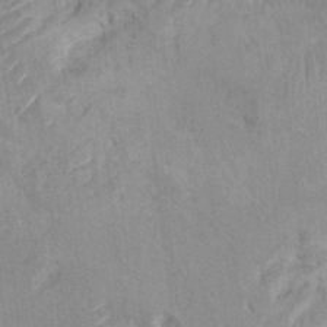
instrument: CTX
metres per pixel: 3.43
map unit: Hto
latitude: 7.5560
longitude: -34.5545
